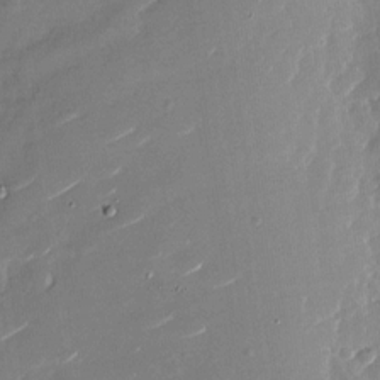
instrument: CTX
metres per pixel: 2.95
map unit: Nhu
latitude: -27.8233
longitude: -73.2726
